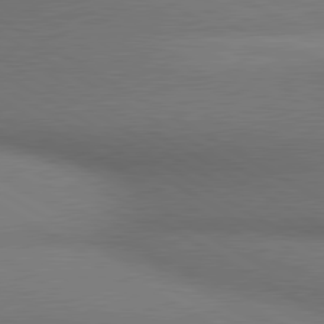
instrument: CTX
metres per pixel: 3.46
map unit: lApd
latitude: 80.5546
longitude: 136.3684
